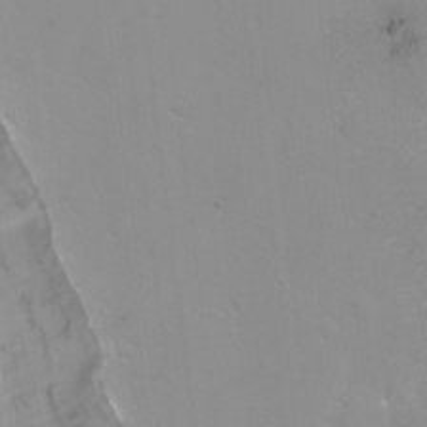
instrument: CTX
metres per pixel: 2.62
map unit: Nhu
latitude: -7.1242
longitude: -51.2914
